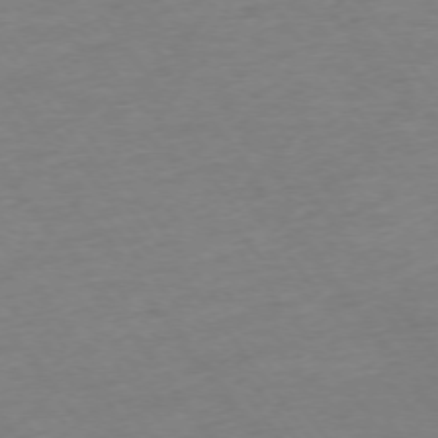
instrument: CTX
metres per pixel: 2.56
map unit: Ap
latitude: -74.9920
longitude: -83.4804
